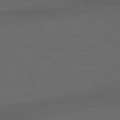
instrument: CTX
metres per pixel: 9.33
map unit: lApd
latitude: 78.5735
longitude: -177.0269
